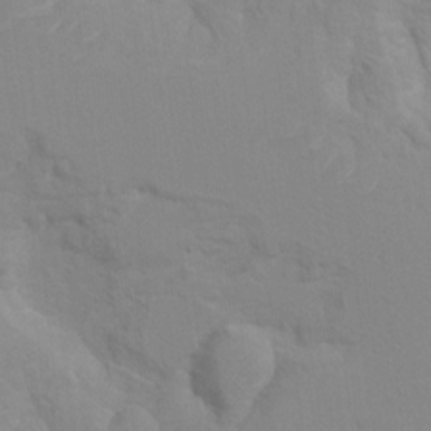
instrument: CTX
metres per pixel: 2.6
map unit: Hto
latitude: 7.2537
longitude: -34.7057
